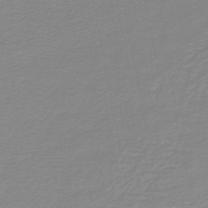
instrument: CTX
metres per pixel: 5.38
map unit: lHb
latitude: -44.4629
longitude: 55.1431
